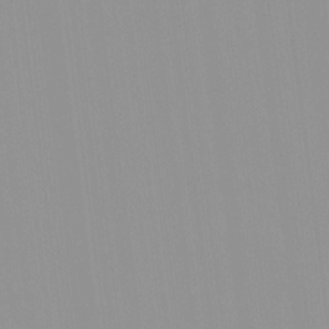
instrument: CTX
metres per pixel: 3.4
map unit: HNhu
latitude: -0.8408
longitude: -5.7450
